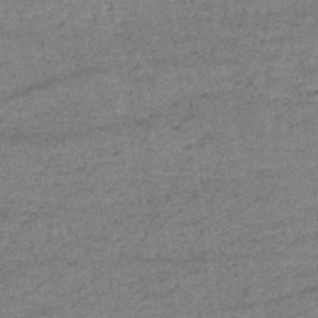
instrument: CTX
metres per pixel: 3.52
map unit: lHb
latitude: -34.2550
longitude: 70.8786
